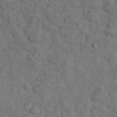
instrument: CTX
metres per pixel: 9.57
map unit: eHh
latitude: 33.5182
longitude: -67.2725
